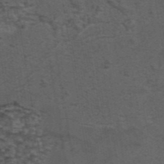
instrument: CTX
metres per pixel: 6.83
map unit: eAb
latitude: 43.7828
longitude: 105.1998
